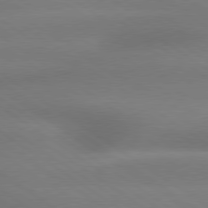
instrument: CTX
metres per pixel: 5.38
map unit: lApd
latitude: 79.3293
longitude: -135.0458
